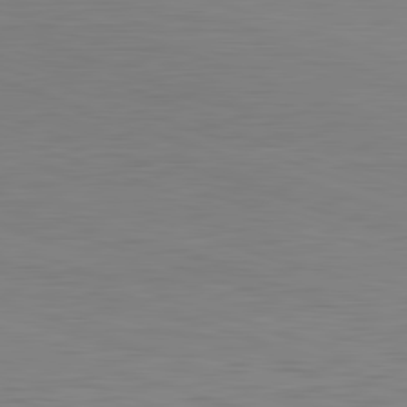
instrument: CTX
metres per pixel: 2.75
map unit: Hpe
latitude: -82.3495
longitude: 10.4818
